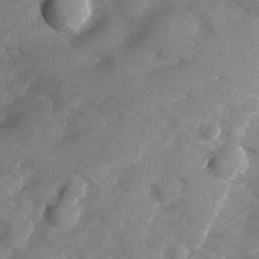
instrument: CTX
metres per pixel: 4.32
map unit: Ave
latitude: -10.2740
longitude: -118.1011
